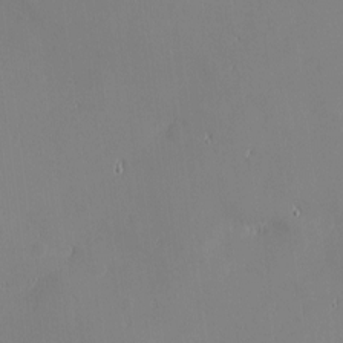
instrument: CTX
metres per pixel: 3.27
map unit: eHh
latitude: -2.8030
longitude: -81.4804
